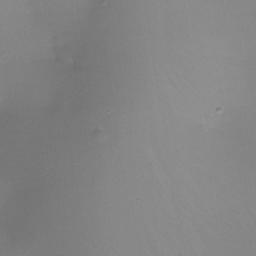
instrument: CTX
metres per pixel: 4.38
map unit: Nhe
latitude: -35.2376
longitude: -118.1011
